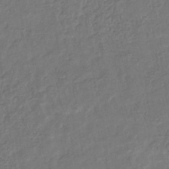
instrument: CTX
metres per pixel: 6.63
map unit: eHb
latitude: -34.0661
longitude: 76.9164
